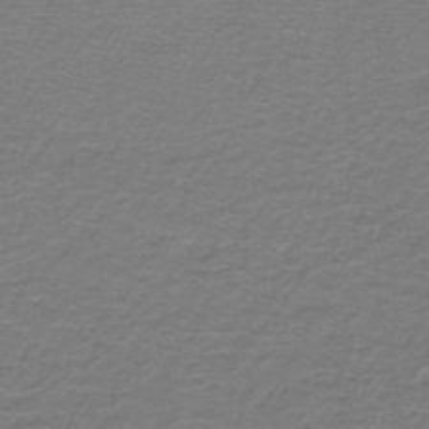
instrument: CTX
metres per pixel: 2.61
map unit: lHb
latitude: -42.7463
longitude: 56.5007
